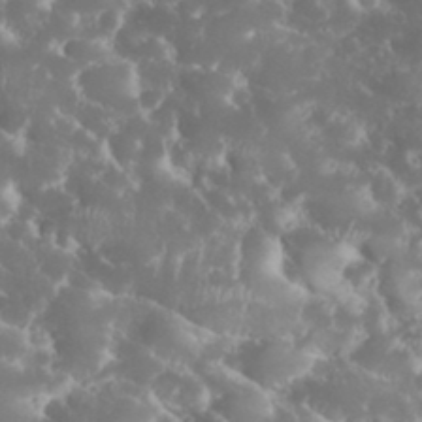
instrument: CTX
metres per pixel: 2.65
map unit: eHh
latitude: 34.3467
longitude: -63.0459
